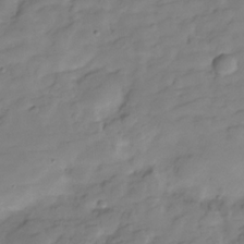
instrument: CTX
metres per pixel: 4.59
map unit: Hve
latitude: -29.4643
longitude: 91.5966
